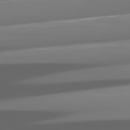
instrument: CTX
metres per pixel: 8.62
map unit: lApd
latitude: 82.0822
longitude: -148.9514
